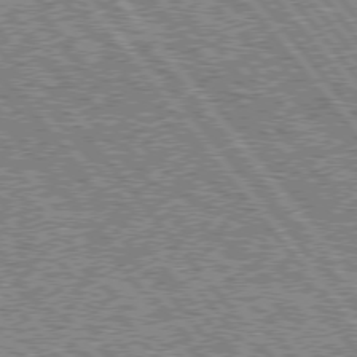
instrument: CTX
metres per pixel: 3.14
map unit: lApd
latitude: 75.5560
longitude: -77.3670
